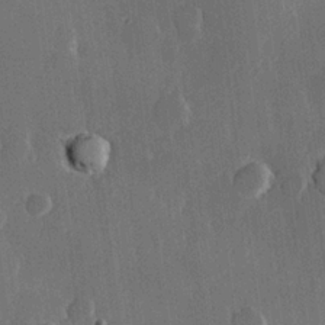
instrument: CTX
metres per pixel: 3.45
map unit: Hve
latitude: 22.6679
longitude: 148.1039
